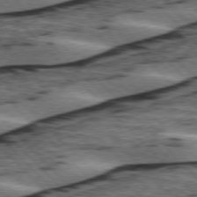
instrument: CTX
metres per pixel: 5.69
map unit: lApd
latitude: 75.8583
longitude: -79.1403
